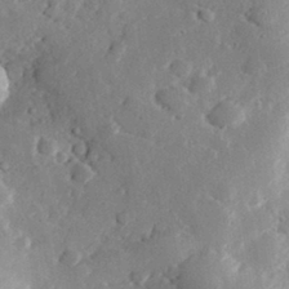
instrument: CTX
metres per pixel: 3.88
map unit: lHvf
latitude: 32.4412
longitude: -85.0081
